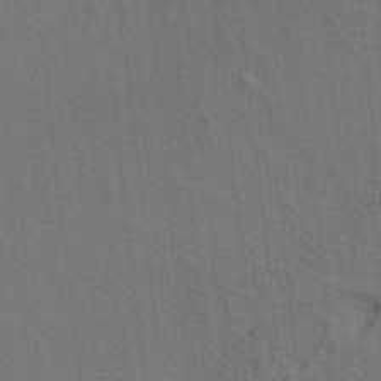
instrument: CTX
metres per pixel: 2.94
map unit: lAa
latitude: 4.4601
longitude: -113.1970
